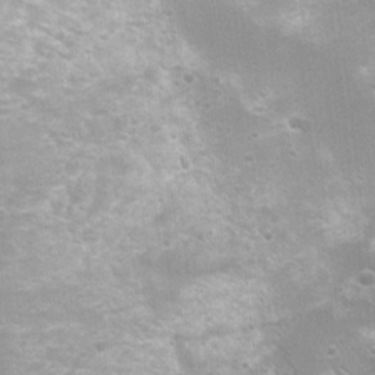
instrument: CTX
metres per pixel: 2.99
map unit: Nhu
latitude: 8.3656
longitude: -21.8584
